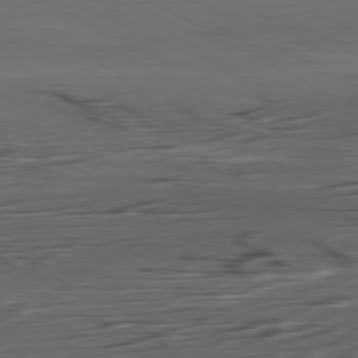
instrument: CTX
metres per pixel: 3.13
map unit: Ap
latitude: -80.8408
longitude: -96.1389
